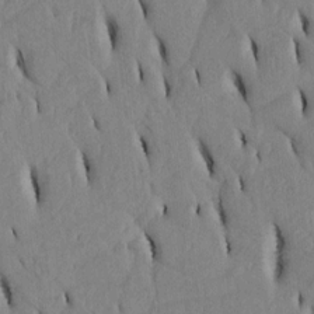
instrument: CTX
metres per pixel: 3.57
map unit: Htu
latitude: 3.0080
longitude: 151.1053
